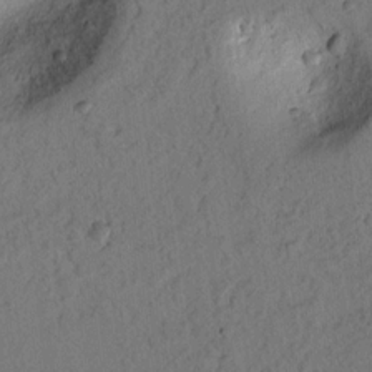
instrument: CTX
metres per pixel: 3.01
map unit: lAvf
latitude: 7.8205
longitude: 165.2565
